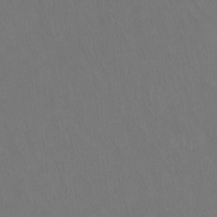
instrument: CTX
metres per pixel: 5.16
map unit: Hto
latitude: -13.3321
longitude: -41.7071
